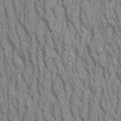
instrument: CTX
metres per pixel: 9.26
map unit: Htu
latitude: -5.1809
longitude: -72.3279
